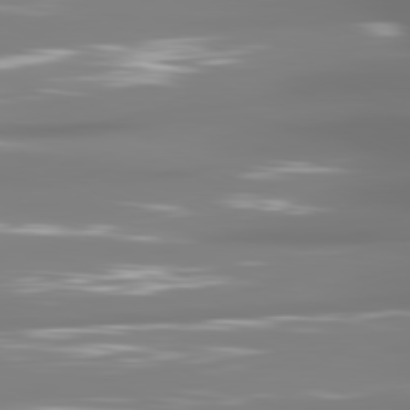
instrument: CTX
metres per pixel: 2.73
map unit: lApd
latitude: 81.3104
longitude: -137.4616
